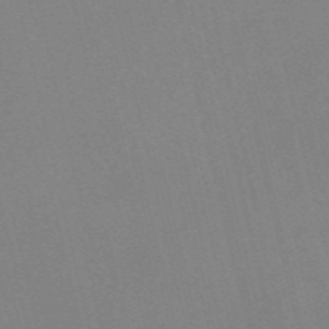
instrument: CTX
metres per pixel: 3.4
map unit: Nve
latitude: -57.9178
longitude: 63.0297
